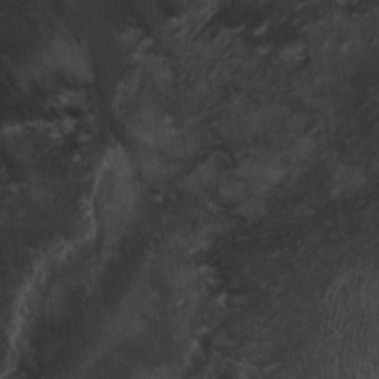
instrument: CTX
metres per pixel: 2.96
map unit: Ht
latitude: -1.2754
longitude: -14.9892
